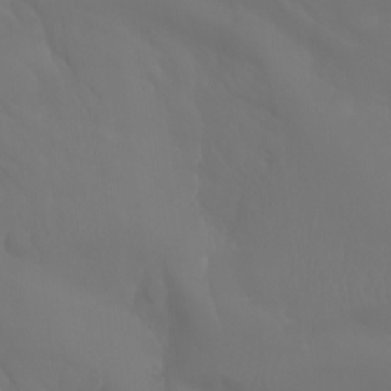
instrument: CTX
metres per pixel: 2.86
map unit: Aa
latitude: -10.8975
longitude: -68.4601
